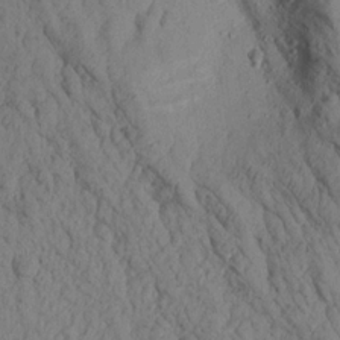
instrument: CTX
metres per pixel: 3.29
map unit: Aa
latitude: 17.1025
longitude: -145.9528
